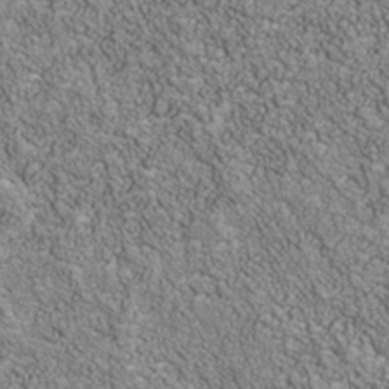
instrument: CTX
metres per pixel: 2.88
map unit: Nhu
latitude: -40.2928
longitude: -83.9339
